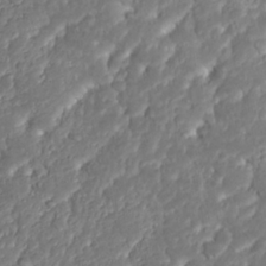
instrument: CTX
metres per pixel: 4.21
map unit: Nhu
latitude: 23.4615
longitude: -59.5560
